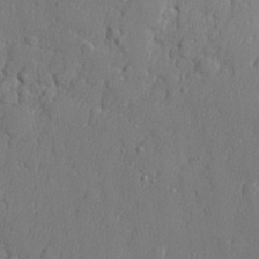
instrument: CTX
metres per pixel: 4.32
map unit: lHvf
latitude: 23.5938
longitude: 141.5966
